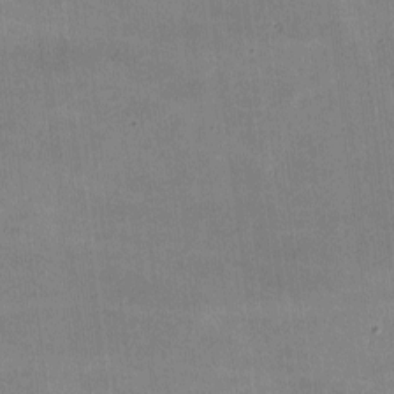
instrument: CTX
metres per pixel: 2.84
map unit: lHvf
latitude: -9.7666
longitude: -100.9136
